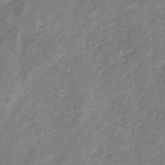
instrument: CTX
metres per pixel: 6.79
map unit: eHb
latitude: -31.4643
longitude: 67.2943
